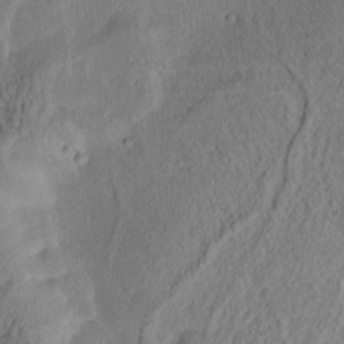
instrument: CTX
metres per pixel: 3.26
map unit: Htu
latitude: -3.3887
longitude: 166.5952
